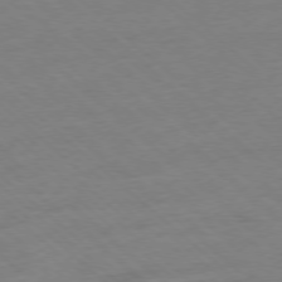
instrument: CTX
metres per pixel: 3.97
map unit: Ap
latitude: -77.7478
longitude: -97.0836
